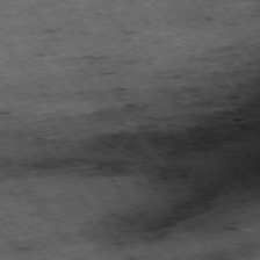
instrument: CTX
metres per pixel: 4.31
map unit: Hpe
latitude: -75.6722
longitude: -19.0080
